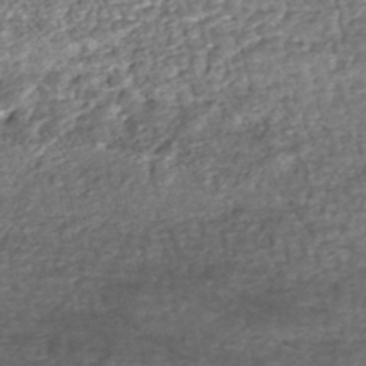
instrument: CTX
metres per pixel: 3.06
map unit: HNhu
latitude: -48.5385
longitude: 102.8597
